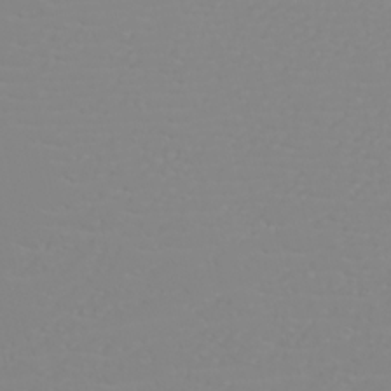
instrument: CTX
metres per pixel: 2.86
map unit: eHh
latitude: -6.0472
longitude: -85.2159
